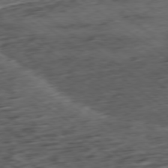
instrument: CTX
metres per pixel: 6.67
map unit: Ap
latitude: -79.2187
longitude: -49.5182
